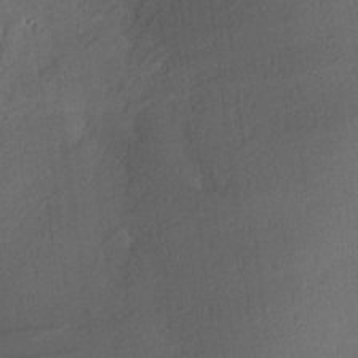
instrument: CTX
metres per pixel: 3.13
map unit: Hve
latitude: 18.1389
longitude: 150.6518
